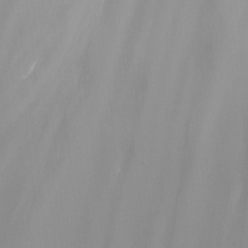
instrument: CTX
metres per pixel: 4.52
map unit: Nhu
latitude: -7.5021
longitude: -76.0255
